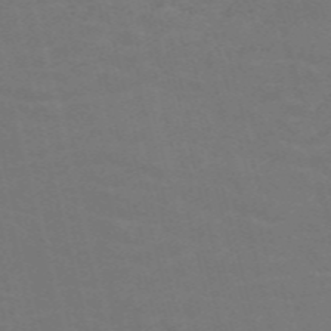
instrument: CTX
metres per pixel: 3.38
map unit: Nve
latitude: -59.1242
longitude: 63.5588
